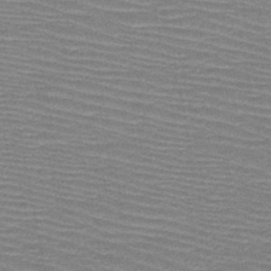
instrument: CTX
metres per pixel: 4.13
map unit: HNb
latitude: -48.2740
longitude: -45.2915
